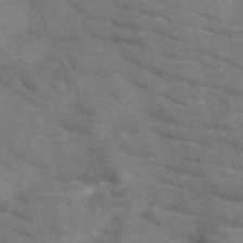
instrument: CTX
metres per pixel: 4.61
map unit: HNb
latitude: -47.1431
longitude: -48.1200
